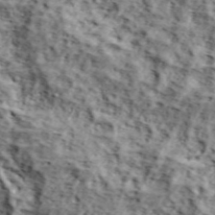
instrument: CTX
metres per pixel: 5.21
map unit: lHvf
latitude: 38.1578
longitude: -87.0080
